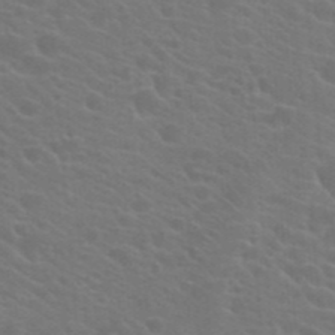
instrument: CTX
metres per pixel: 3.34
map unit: Hto
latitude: 23.4993
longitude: -36.7058
